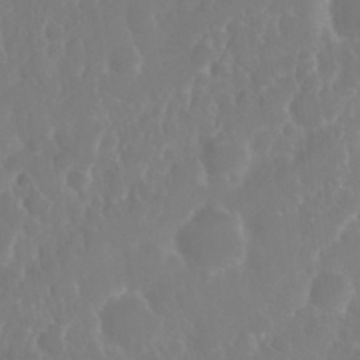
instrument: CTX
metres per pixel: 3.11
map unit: Nhu
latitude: 25.0458
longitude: -62.5357
